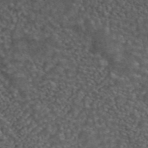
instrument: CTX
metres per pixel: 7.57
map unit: ANa
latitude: 44.6869
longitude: 38.9164
